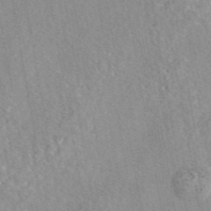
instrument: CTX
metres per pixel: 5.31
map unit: eAb
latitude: 44.0633
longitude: 116.0849
